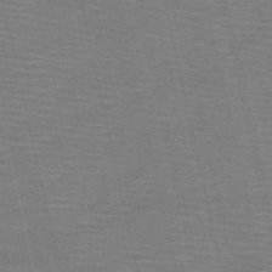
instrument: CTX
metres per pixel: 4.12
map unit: HNb
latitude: -53.5399
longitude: -45.9150
